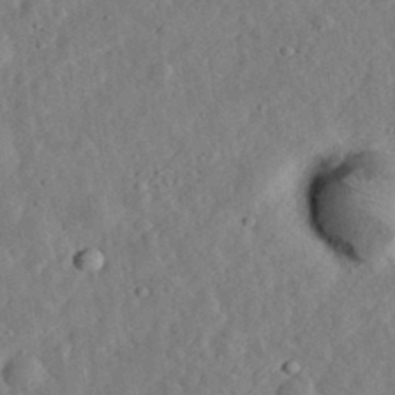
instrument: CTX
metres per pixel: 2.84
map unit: eHh
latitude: 33.1970
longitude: -75.7828
